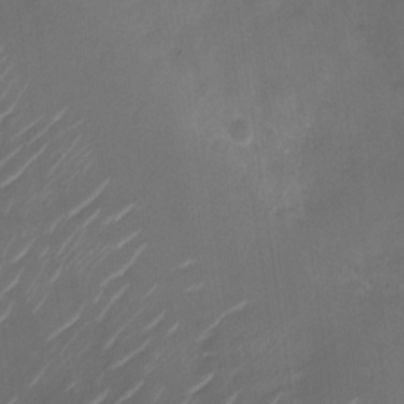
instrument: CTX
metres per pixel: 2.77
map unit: Nhu
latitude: -28.6519
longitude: -74.2900
